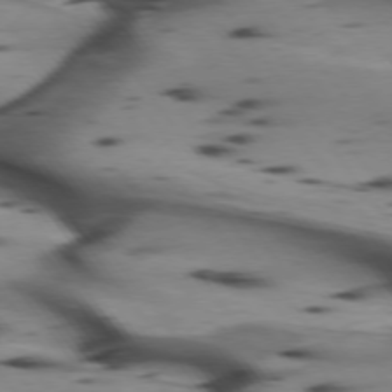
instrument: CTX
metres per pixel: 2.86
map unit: lApd
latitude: 74.9703
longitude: -64.8380
